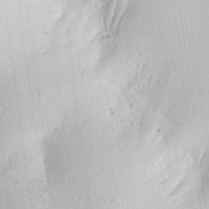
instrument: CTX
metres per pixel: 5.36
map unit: Aa
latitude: 28.3467
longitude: -136.7247
